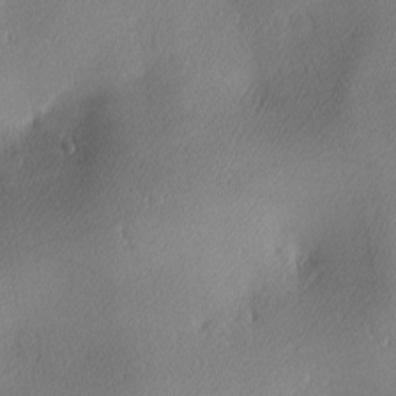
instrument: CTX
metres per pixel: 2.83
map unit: lAa
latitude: 3.0269
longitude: -117.2726
